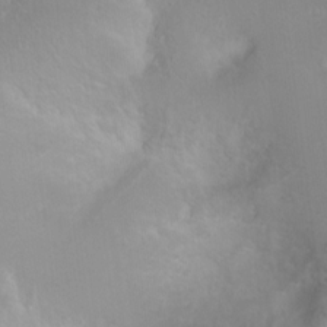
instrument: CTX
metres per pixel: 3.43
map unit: Nhu
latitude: 2.4412
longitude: -24.5356
